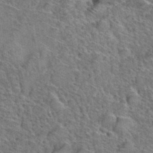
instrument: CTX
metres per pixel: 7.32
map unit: Hto
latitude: 38.0444
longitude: -44.9702
